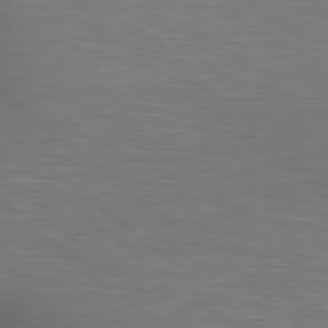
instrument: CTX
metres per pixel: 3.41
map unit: lApd
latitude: 80.3845
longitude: 119.5588
